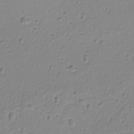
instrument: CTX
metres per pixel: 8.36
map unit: lAvf
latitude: -9.3698
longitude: -119.8394
